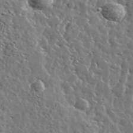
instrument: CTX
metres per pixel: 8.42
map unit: lHvf
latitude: 36.8569
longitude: -88.6113
